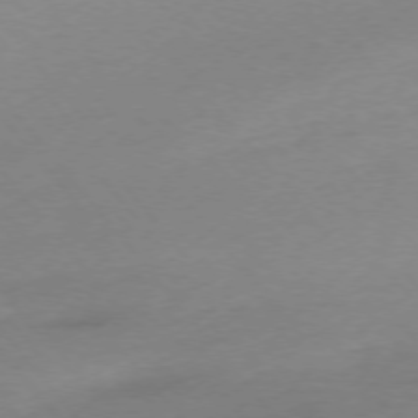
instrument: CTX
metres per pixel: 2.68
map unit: Hpe
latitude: -76.0850
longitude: -15.5938
